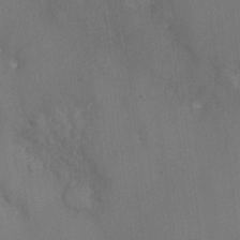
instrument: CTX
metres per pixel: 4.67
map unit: Nhu
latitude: -10.4629
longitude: -36.2523
